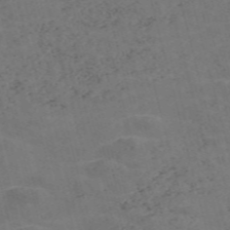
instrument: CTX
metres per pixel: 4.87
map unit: Nve
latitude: -58.0283
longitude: 55.0298
